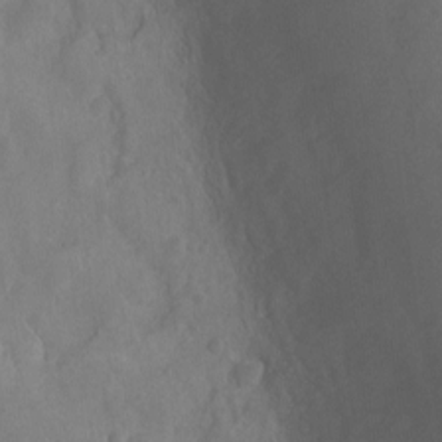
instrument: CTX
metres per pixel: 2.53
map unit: Ht
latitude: -9.1809
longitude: -21.9150
